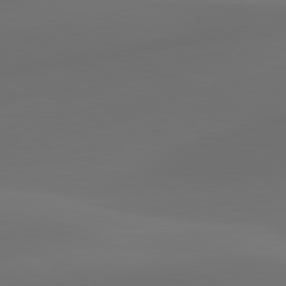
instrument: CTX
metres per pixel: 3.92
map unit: lApd
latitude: 80.4223
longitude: -84.8569
